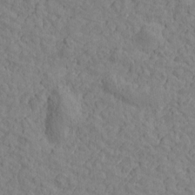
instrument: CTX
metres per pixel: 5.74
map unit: Htu
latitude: -1.5399
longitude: -175.6505
